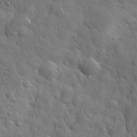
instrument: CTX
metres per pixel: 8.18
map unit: eHh
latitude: 31.4427
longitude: -69.1214
